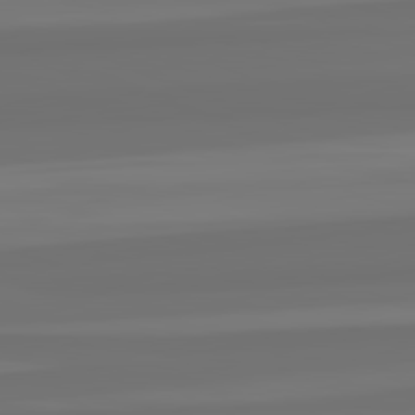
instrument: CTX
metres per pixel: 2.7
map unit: lApd
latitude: 82.5167
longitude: -177.2726
